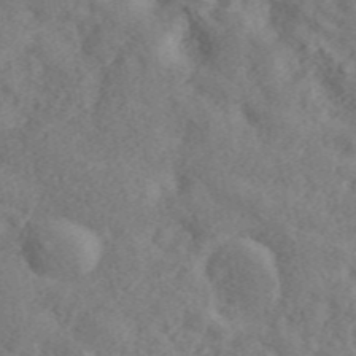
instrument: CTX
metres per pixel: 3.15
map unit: ANa
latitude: 44.7246
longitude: 45.8233
